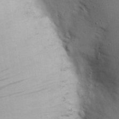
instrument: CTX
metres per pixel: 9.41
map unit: eHh
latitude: 24.7435
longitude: -72.1389
